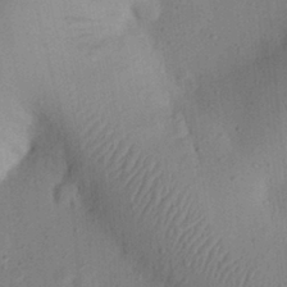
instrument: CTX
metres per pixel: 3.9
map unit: eHh
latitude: 25.0269
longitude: -70.3656
